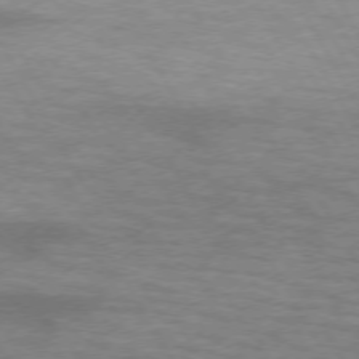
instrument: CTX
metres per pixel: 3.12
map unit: lApd
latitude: 73.2537
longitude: -55.6883
